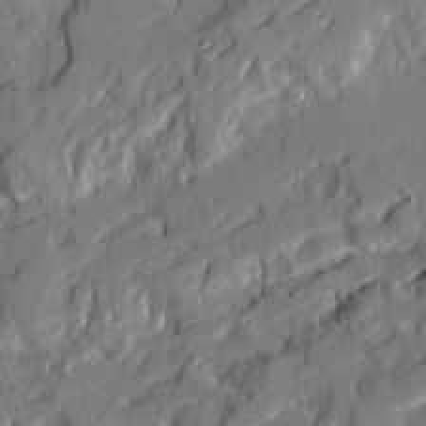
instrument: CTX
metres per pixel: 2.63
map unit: Ave
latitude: 20.6491
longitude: -129.2159
